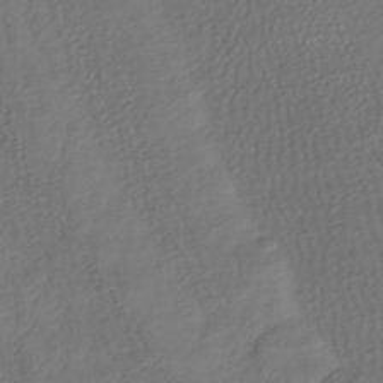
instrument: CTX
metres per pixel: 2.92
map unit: HNhu
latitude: -43.0864
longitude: 102.5574
